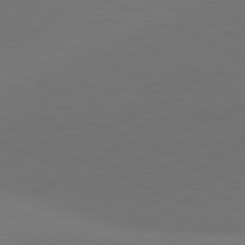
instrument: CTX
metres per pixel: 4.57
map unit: lApd
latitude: 81.2159
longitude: 137.0486
